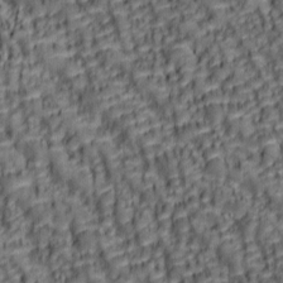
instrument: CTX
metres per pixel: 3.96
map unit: lAa
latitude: 6.4790
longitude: -116.1011
